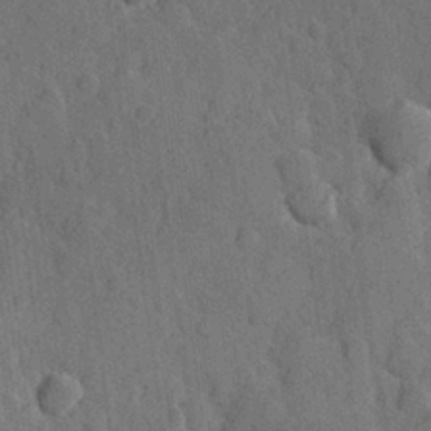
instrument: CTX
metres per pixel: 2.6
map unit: Hve
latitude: 24.4034
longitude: 149.1054
